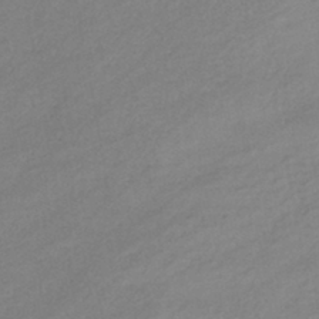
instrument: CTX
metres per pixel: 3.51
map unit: eHb
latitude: -39.9745
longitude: 82.4818
